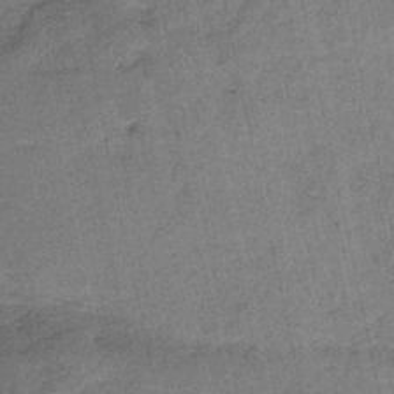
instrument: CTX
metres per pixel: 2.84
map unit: HNb
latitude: -35.7667
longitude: 56.1606
